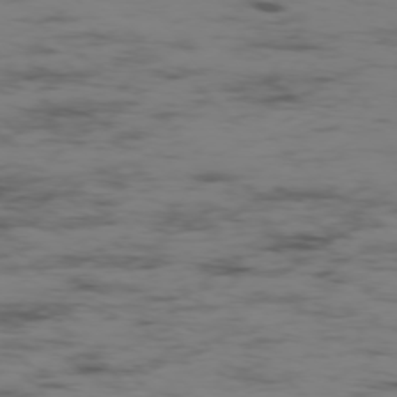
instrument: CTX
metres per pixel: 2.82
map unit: Ap
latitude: -76.6896
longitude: -82.2711
